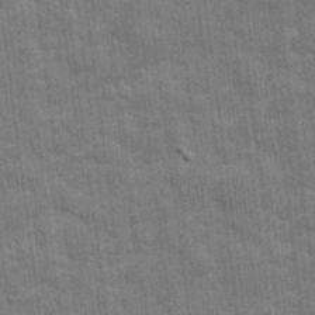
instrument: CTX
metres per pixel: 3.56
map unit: eHh
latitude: 7.8016
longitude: -74.7246
